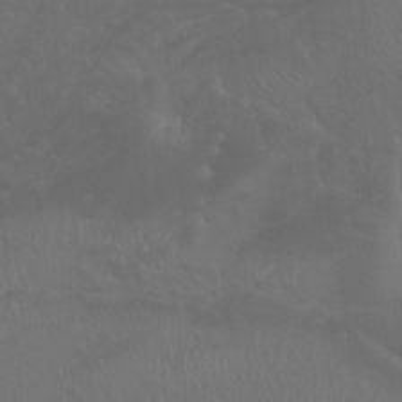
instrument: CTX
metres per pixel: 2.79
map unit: Nhu
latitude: -8.1228
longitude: -74.7624
